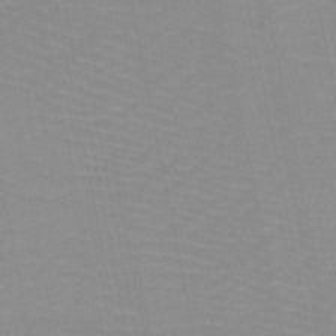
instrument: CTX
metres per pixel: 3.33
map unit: HNb
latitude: -49.5022
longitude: -49.1403
